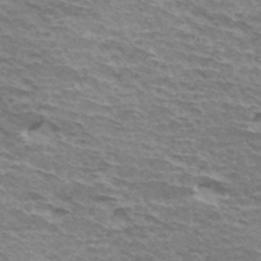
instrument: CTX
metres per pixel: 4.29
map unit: Hto
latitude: 35.5371
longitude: -42.7057
